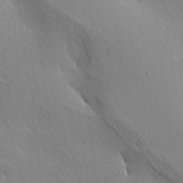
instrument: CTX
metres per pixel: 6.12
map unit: Ave
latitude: 3.1592
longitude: -115.3670
